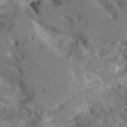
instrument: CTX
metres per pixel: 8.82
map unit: Aa
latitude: 11.9150
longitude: -125.8394
